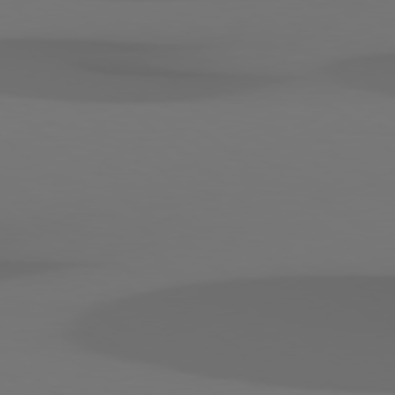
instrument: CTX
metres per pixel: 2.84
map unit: Hpe
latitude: 78.5168
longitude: -135.6694
